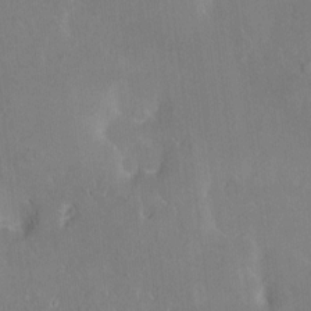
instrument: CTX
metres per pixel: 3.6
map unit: HNhu
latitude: 6.2900
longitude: 2.9919
